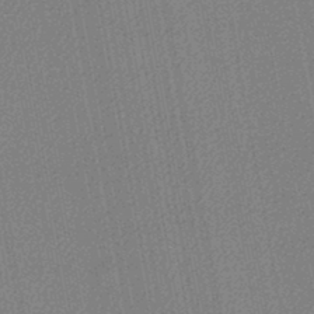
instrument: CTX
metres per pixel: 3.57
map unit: lHb
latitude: -44.7652
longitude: 74.7086
